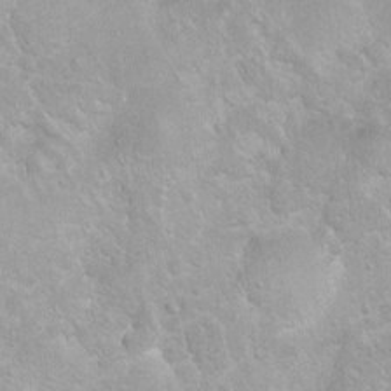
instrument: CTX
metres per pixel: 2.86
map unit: Ht
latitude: 3.9150
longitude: -27.7828
